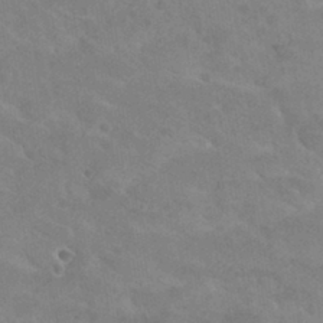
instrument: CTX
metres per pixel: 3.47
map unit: Hto
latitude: 30.3845
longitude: -46.9325
